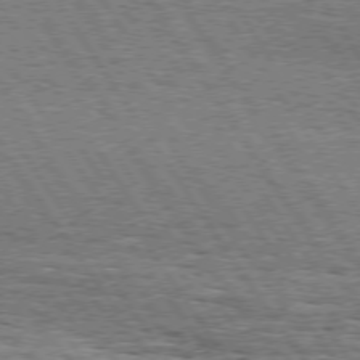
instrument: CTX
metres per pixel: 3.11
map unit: Hpe
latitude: 74.3089
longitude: -137.6505
